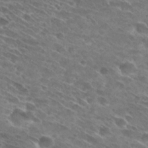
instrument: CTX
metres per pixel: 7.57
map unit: Hto
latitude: 29.5938
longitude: -44.4790
